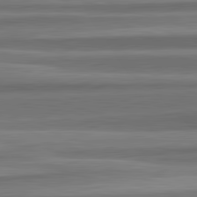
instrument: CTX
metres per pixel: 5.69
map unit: lApd
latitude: 82.7813
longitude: 178.2739
